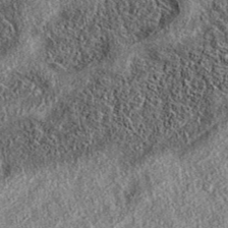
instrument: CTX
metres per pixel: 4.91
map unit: eAb
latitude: 37.3859
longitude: 108.5952
